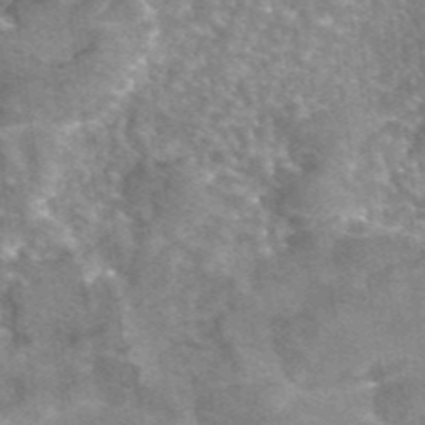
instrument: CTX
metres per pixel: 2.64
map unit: eAb
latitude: 45.2726
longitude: 105.1053
